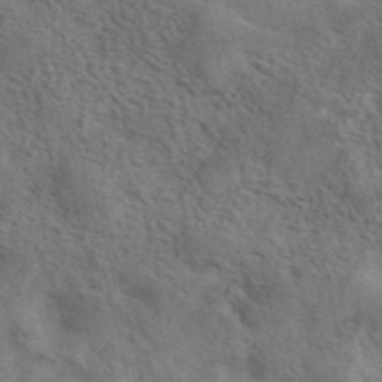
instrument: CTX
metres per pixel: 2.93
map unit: eAb
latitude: 42.1389
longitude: 108.7463
